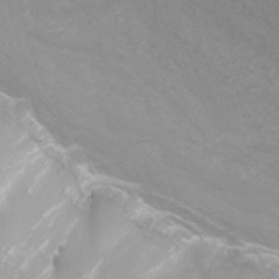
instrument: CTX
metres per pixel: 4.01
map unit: Nhu
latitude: -7.5021
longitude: -76.7435
